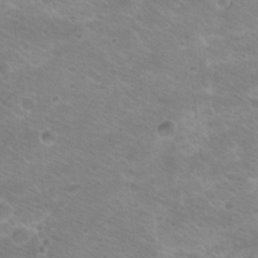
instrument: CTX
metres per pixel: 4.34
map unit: Hto
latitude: 20.4601
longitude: -32.5924
